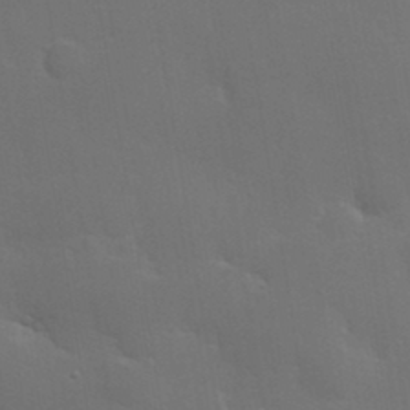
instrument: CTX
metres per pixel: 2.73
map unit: Hve
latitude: 24.8946
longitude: 150.4440
